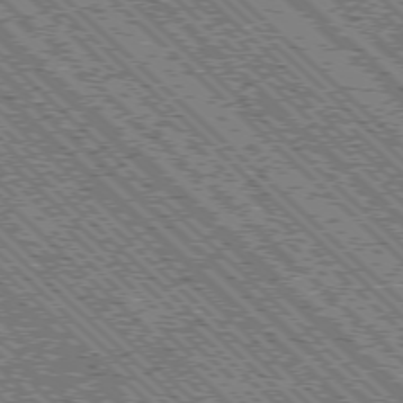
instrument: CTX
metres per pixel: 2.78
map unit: Ap
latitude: -76.3495
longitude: -96.6868
